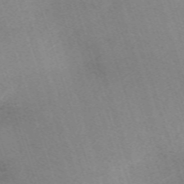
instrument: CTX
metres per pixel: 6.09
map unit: eHh
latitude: -62.6140
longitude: 49.8423
